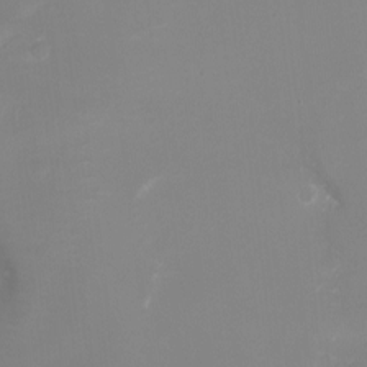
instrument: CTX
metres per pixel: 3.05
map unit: Ht
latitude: -6.5762
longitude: -20.9136
